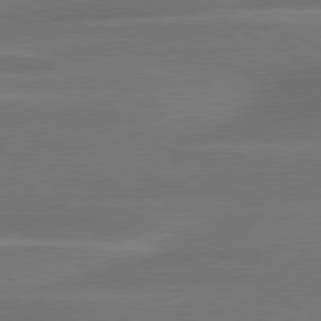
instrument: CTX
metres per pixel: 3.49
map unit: lApd
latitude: 79.9528
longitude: -86.2900
